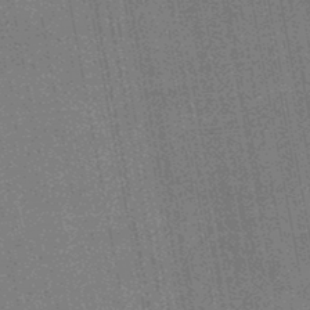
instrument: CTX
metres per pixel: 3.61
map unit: HNb
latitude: -45.2187
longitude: 52.8030
